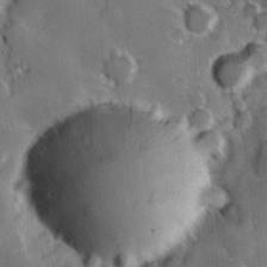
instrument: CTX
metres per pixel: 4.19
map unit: Hve
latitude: 24.1388
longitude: 146.8408
